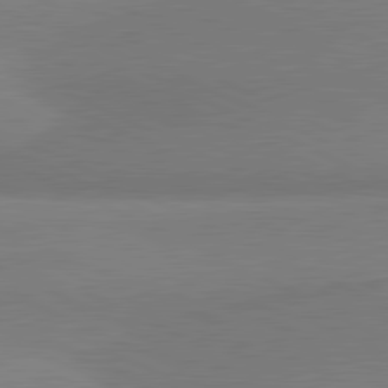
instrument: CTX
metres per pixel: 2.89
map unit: lApd
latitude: 81.0458
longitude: 166.3495
